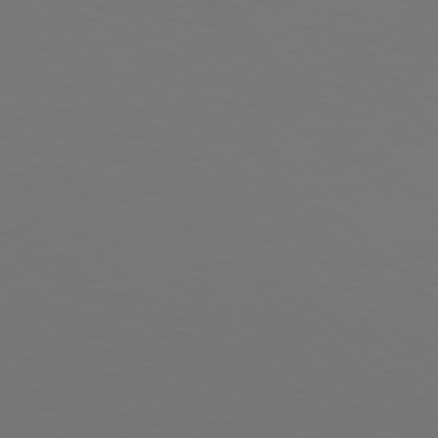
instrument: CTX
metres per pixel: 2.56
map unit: Hpe
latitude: 77.4237
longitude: -170.8569
